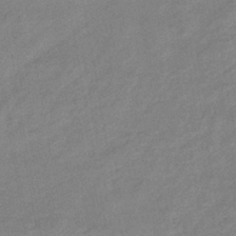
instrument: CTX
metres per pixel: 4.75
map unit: eHb
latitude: -41.3698
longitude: 82.5574
